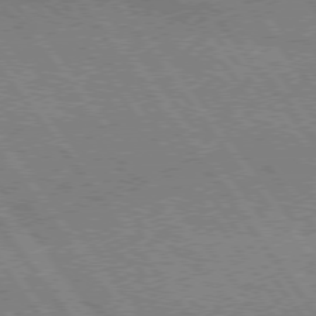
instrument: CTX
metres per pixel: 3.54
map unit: lApd
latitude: 75.0081
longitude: -80.9136
